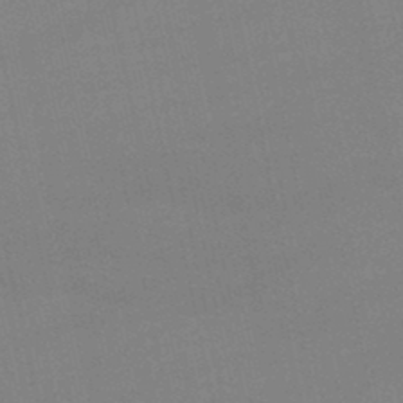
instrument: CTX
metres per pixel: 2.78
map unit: lHb
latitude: -46.2928
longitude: 58.5951
